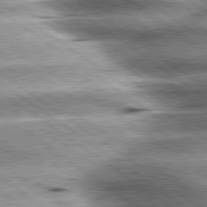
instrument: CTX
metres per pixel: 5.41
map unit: lApd
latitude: 80.2145
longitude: -140.5356
